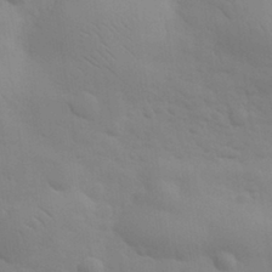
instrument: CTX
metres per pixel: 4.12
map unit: eHh
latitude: 30.8947
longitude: -70.1200
